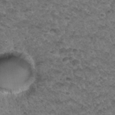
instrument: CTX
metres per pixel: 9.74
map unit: Hto
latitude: 33.4237
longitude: -47.9528
